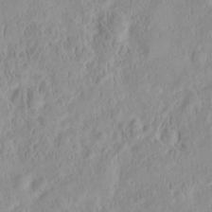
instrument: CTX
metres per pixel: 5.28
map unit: HNhu
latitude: -2.2361
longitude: 10.9542
